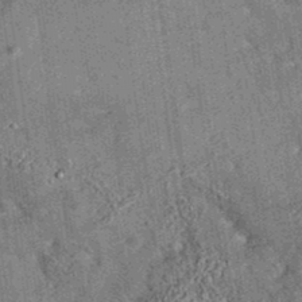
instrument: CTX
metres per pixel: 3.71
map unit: eAb
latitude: 35.2537
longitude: 115.2754
